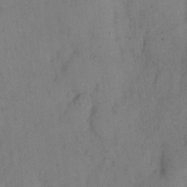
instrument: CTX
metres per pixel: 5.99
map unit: eHh
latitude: 13.2537
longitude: -61.8961
